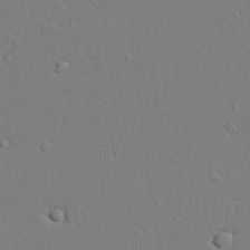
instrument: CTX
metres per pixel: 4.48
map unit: lAvf
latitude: 24.6490
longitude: -109.9150
